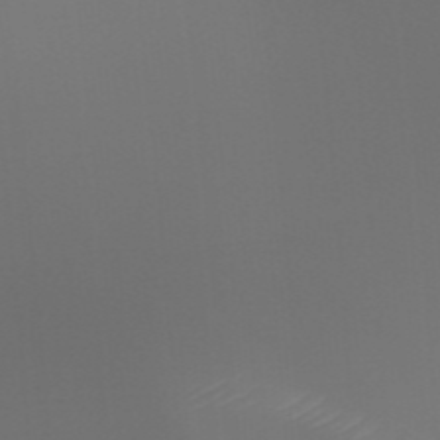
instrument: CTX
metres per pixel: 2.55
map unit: HNhu
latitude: -47.8233
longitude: 30.0661
